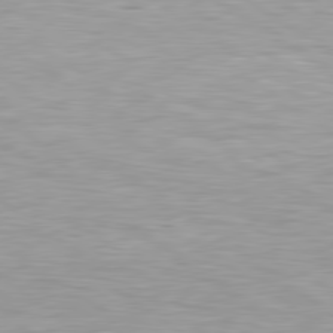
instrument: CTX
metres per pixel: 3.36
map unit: Hpe
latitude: 79.2726
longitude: -154.1389
